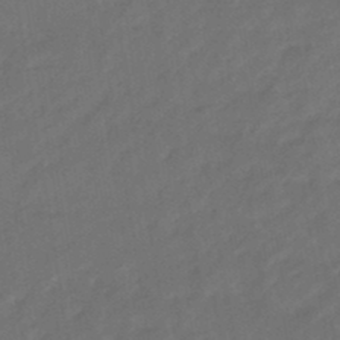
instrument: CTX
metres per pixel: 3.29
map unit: eHb
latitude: -46.4440
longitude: 85.0297
